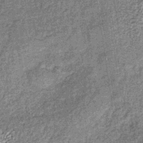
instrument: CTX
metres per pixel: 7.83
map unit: lHb
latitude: -38.3495
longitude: 65.5588
